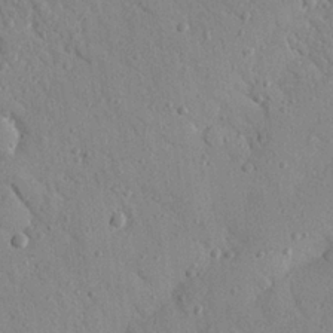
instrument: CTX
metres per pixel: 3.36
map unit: Nhu
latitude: 22.5924
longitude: -76.0255
